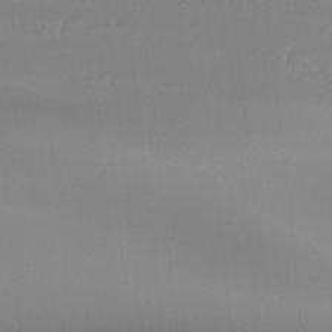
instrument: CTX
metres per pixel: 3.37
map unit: Ht
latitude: -14.8219
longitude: -51.1592
